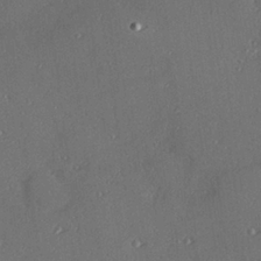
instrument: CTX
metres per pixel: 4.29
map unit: Hve
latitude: 27.1970
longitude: -91.1214
